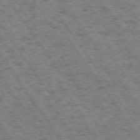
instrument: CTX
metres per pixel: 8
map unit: Hpe
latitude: 74.0822
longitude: -139.0647
